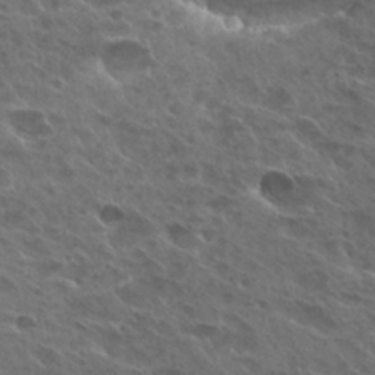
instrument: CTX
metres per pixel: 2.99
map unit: Hto
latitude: 26.5735
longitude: -40.6679
